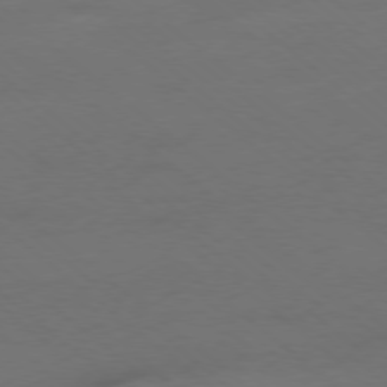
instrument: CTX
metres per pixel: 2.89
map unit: Ap
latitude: -78.6707
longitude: -56.7246
